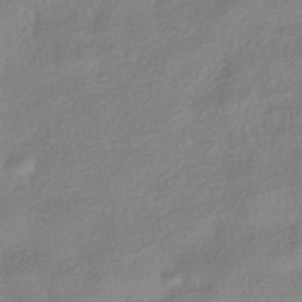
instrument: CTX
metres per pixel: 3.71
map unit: HNhu
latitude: -41.5210
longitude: 98.7652
